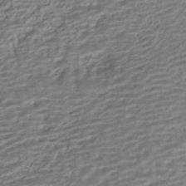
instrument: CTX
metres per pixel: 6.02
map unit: HNhu
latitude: -42.9541
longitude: 101.0864
